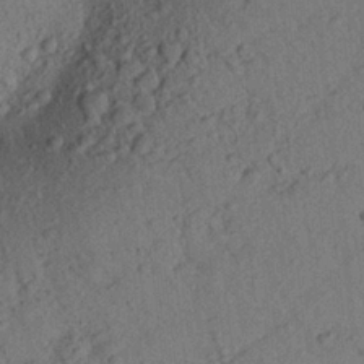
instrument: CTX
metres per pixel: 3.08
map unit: Aa
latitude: 23.7261
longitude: -148.1389
